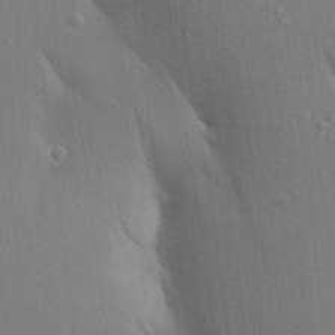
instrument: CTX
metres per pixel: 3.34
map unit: Aa
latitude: 18.9891
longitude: -149.5371
